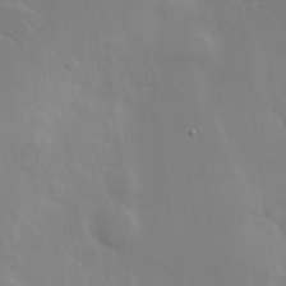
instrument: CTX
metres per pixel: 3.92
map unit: Hve
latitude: 19.8961
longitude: 149.7667
